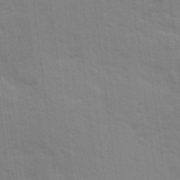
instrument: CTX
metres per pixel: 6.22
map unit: Ave
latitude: 11.0836
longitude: -102.2333
